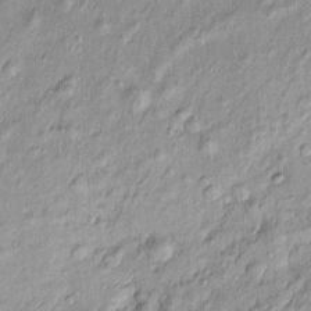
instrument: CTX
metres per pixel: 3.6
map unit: Htu
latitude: -5.2565
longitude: 158.6707
